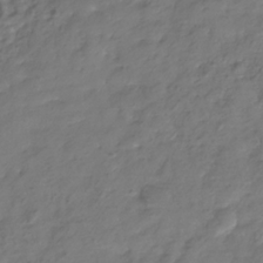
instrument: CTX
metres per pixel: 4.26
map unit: Hve
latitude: -33.1998
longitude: 91.0676
